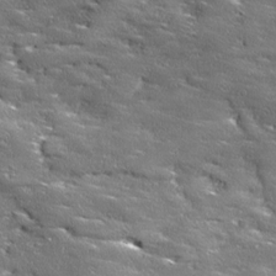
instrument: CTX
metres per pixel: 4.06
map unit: Ave
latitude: 17.8772
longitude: -136.7813
